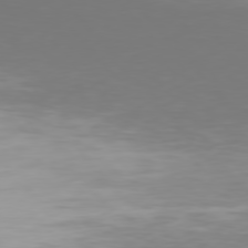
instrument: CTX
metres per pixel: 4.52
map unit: Hpe
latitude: 76.5356
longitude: -135.6505
